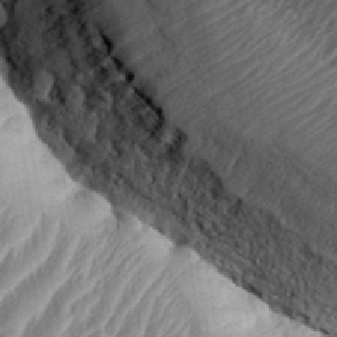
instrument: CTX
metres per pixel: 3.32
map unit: eHh
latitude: 36.3845
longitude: -135.5560
